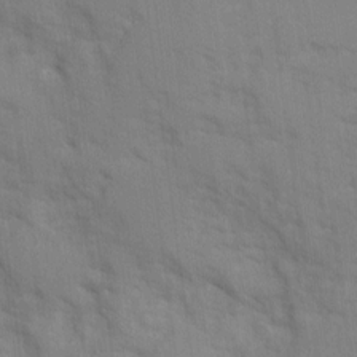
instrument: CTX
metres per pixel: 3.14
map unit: Ave
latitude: 12.9325
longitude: -101.3482
